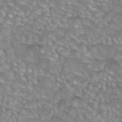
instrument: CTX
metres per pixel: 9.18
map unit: eAb
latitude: 44.3278
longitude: 104.3873
